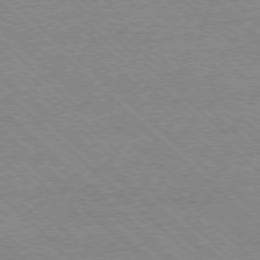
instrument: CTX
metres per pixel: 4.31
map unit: Ap
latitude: -78.1228
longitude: -85.2726
